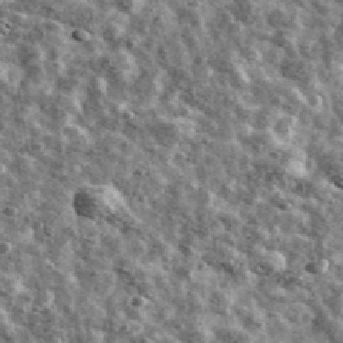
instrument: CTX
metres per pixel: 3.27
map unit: Ave
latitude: 41.7261
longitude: -107.3860
